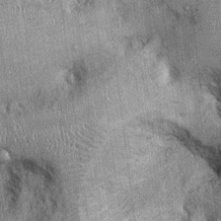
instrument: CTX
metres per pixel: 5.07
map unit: Ht
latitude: -2.1983
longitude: -12.8947
